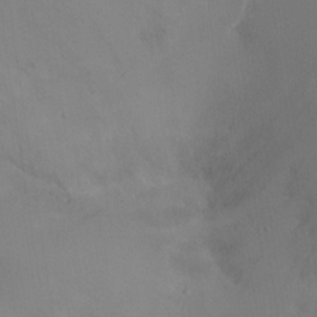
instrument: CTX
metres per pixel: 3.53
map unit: Ht
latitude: -10.3306
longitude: -45.7072
